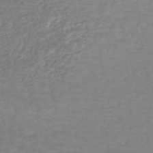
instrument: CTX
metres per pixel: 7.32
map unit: HNhu
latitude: -47.6344
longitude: 98.5951
